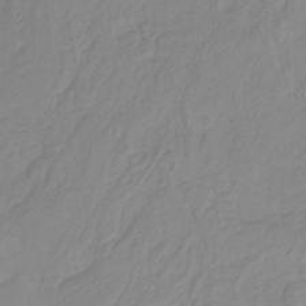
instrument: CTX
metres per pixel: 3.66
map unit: HNhu
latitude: -29.1053
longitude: 67.7855
